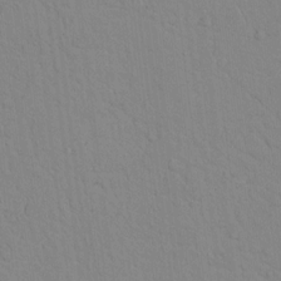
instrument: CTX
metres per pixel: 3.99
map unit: lAvf
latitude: 8.9703
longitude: 168.5195
